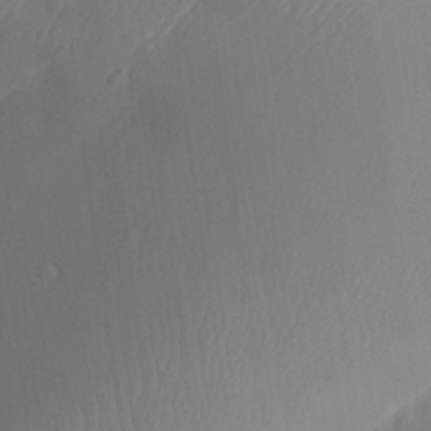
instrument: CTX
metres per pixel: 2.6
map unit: Aa
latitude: 30.6302
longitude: -141.5938
